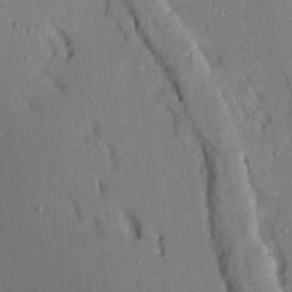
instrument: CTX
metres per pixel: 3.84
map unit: Aa
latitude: 17.4615
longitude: -148.7435
